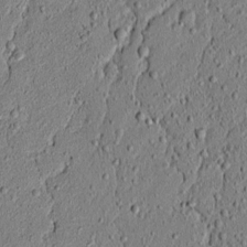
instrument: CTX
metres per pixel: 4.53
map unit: lAvf
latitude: 5.8961
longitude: 167.3132
